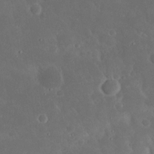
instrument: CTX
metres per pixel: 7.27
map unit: Nhu
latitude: 21.4616
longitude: -72.3090
